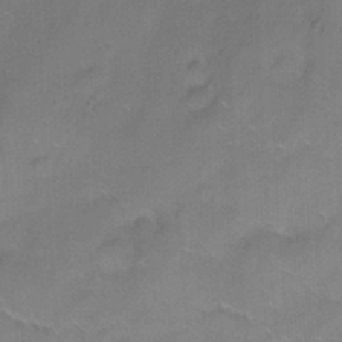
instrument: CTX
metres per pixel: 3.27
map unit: Ht
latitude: 0.5545
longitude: -33.2537
